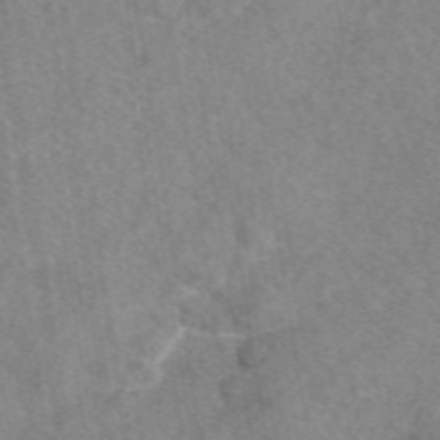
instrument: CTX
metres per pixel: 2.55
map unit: eAb
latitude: 48.7624
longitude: 111.0108
